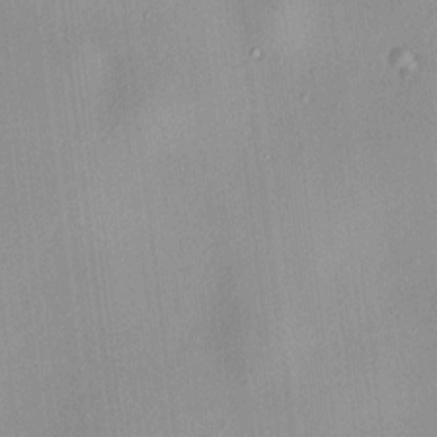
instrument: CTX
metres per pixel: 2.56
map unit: HNhu
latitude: 11.7639
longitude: 11.2187
